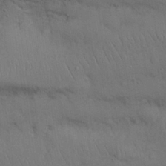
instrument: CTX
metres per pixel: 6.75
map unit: Nhu
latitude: 27.6316
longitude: -69.4804
